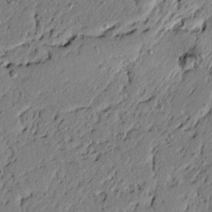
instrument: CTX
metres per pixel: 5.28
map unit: lAvf
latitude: 5.1214
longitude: 167.2943
